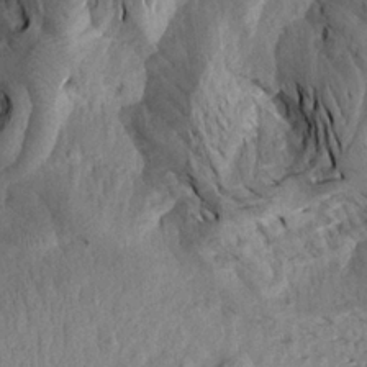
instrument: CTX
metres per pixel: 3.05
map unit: Aa
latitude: 19.7071
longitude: -146.1200
